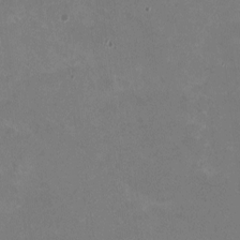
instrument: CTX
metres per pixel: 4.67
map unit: HNhu
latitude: -1.5022
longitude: -3.6127
